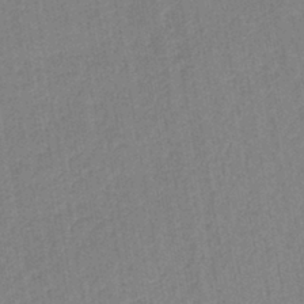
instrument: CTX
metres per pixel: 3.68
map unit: lHb
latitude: -41.3509
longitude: 60.8786
